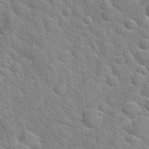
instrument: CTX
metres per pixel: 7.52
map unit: Hto
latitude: 20.3656
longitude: -52.2901
